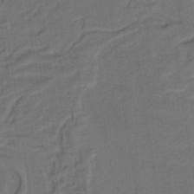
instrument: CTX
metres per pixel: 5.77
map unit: lHb
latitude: -39.5210
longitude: 54.9542
